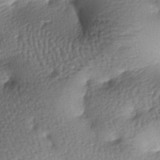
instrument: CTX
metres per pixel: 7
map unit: lAa
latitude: -7.5021
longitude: -127.2726
